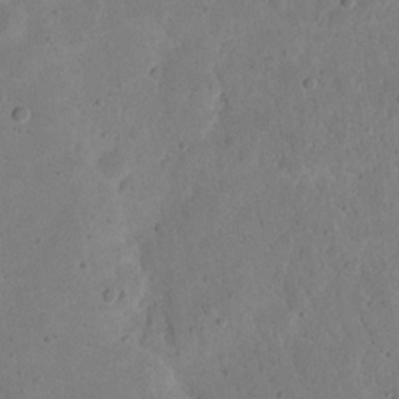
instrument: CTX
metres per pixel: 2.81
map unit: eHh
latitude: 20.1200
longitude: -62.8191
